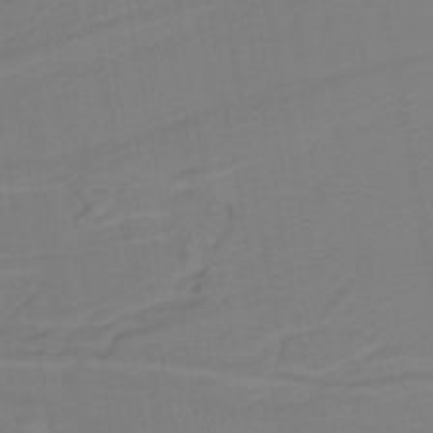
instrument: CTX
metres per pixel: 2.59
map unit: lHb
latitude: -37.8989
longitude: 56.4440
